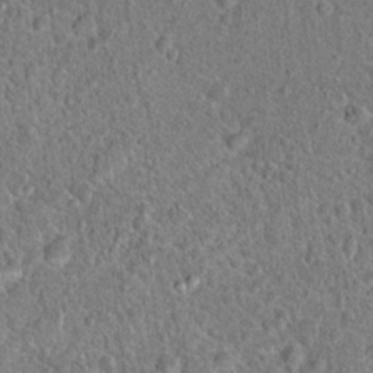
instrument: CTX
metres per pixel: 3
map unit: Hto
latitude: 18.9324
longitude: -42.8002
